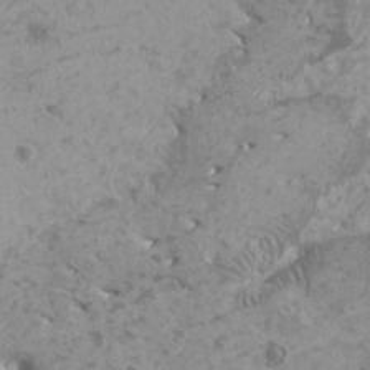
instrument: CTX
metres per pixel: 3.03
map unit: HNhu
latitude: -0.7275
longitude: 2.9730
